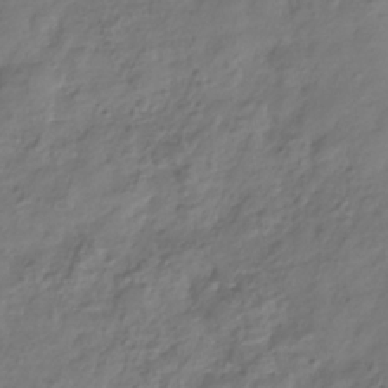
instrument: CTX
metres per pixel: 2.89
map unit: Hve
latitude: -32.9920
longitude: 91.2565
